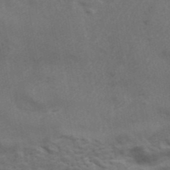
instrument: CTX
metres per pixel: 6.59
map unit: ANa
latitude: 42.8380
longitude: 17.2565
